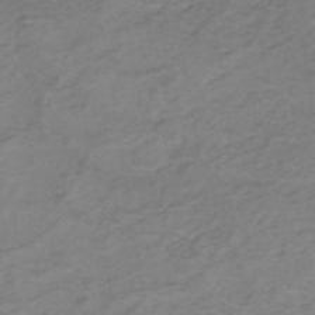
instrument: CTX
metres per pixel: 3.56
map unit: eHh
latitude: -44.7085
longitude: -30.0633
